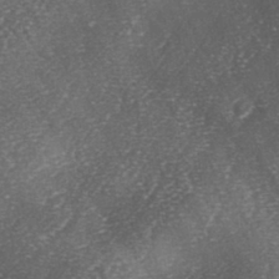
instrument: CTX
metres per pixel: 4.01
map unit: lAa
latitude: -4.9541
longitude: -126.9514
